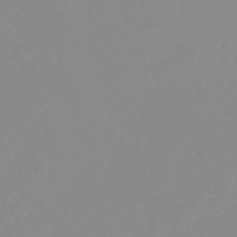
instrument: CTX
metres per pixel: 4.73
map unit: HNb
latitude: -53.8422
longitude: -33.7261
